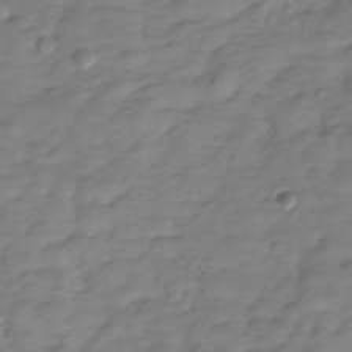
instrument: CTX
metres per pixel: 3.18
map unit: Hve
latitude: -29.7856
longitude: 90.9920
